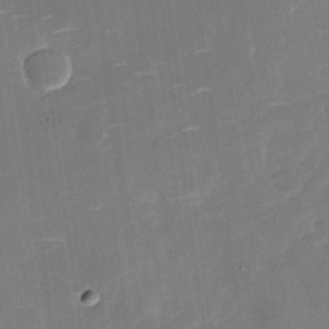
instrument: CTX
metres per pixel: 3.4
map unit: Nhu
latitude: -27.7855
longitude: -78.2523
